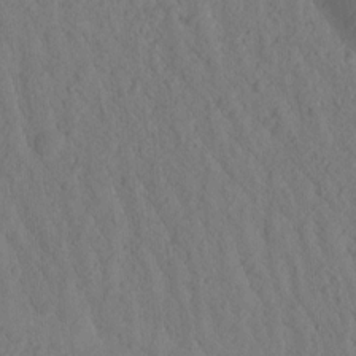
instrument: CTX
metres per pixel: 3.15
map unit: Htu
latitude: -0.3873
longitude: 173.6344
